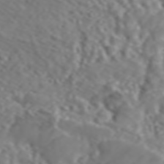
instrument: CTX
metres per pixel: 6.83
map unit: ANa
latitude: 46.3279
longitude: 48.8597
